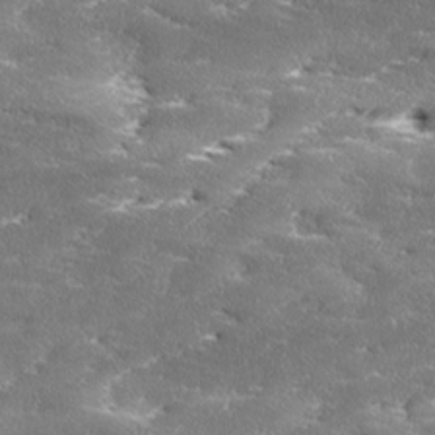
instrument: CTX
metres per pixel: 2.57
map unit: Ave
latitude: 17.4049
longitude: -136.8380
